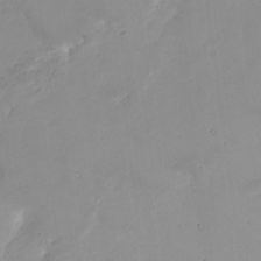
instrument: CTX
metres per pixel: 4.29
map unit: Nhu
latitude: 22.9514
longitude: -62.6680
